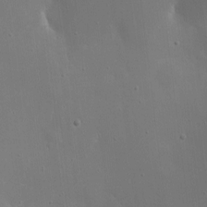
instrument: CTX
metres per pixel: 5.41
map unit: eHh
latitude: 4.9892
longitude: -69.0648
